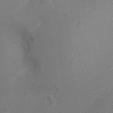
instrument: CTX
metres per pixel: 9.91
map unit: Ht
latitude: -8.8975
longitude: -24.0255
